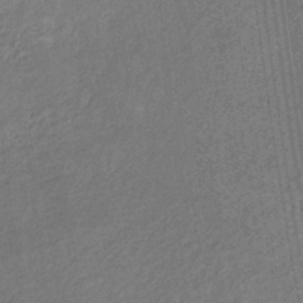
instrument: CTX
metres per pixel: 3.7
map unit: eHb
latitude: -30.6140
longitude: 70.3117
